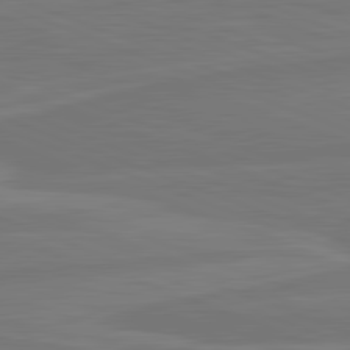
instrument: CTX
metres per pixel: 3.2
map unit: lApd
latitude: 82.1388
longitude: -175.1592
